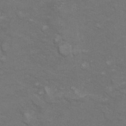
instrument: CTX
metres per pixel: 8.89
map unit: Hto
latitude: 6.1389
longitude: -35.4615
